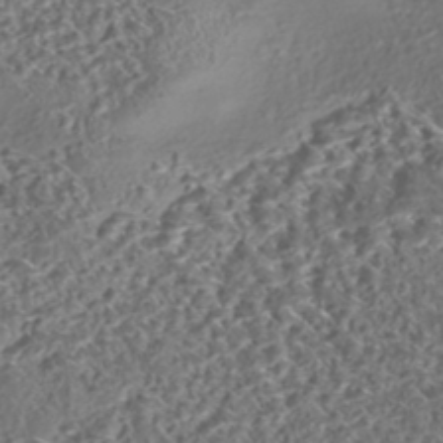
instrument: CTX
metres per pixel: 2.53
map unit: eHh
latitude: -43.2187
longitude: 121.8611
